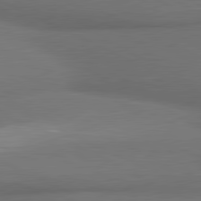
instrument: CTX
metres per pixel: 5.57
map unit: lApd
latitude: 81.1781
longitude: 175.1431
